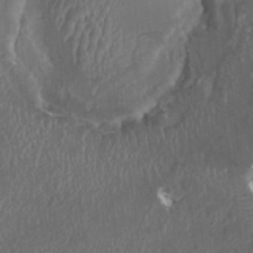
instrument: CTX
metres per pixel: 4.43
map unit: HNhu
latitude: 2.1200
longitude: 3.5021
